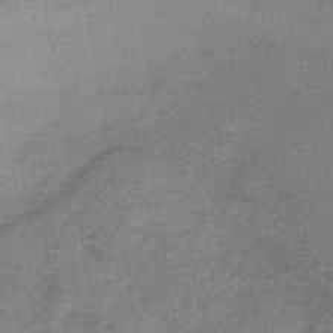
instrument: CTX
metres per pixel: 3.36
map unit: lHb
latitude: -39.5021
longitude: 59.8044
